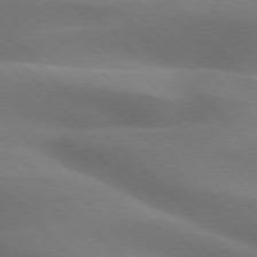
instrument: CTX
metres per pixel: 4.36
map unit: lApd
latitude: 75.9906
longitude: -61.4237
